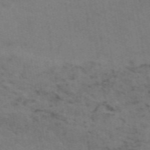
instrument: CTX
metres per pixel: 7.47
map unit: ANa
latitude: 50.3656
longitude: -81.3104
